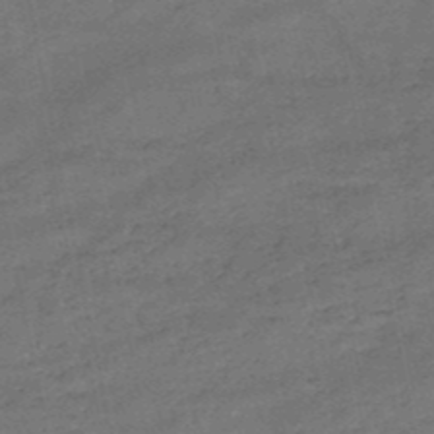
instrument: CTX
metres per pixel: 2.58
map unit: HNb
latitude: -51.4265
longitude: -40.3845
